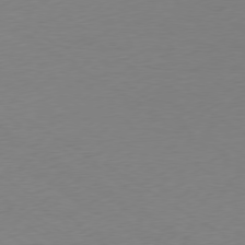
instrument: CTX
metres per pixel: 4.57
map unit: Ap
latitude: -78.2550
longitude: -58.7813
